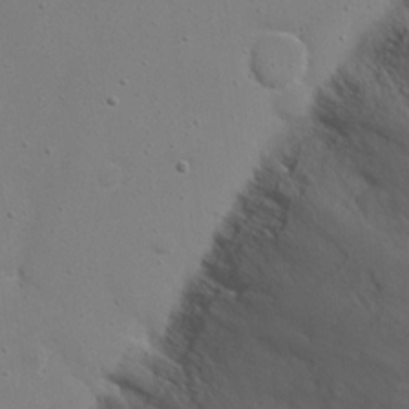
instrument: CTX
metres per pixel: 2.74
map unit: eHh
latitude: 17.2915
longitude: -71.8016
